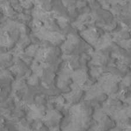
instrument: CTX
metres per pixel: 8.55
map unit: HNhu
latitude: 1.2348
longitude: 7.3320
